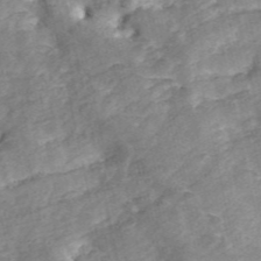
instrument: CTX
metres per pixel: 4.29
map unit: ANa
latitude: 45.9717
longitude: 25.3698
